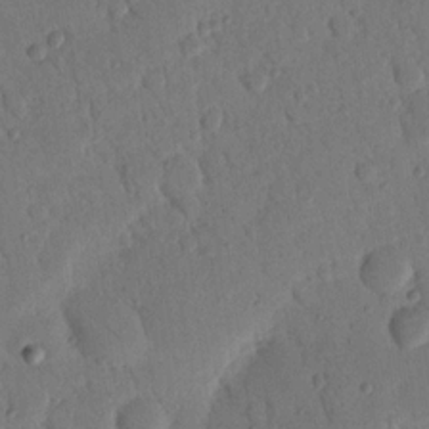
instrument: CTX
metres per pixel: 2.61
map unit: Nhu
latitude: 17.3104
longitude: -79.0459
